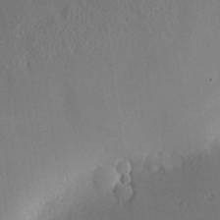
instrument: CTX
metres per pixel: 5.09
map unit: Hve
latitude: -9.3510
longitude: 175.1809
